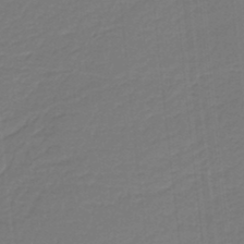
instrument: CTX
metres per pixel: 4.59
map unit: HNb
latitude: -37.7477
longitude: 55.4643
